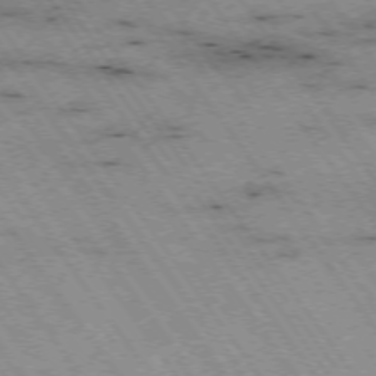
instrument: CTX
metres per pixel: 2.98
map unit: Hpe
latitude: -74.2929
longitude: 2.1983
